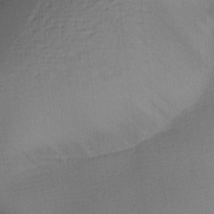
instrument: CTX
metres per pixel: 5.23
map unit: lAa
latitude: -8.6707
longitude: -124.4979
